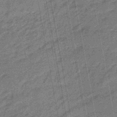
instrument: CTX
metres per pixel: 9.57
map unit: eHb
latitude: -45.9556
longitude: 89.1242
